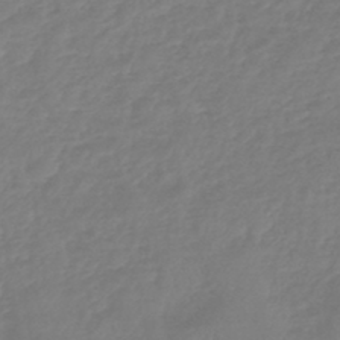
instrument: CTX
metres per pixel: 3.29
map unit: lHb
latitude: -44.5952
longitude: 70.4251
